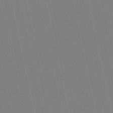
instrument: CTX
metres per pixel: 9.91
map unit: eHb
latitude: -50.4251
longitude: 76.9353
